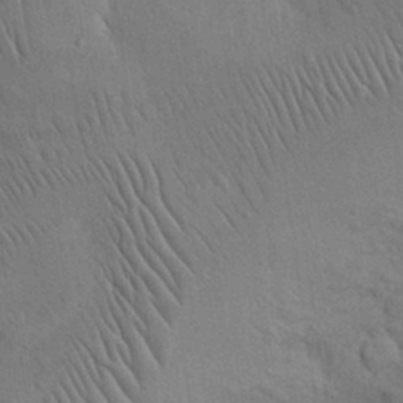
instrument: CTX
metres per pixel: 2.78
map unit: Nhu
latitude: 27.3482
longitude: -69.6127
